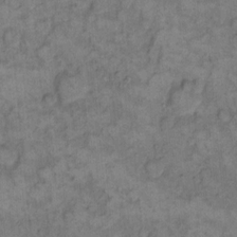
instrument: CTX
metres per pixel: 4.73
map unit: eHh
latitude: 13.4616
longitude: -64.7813
